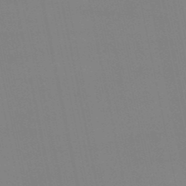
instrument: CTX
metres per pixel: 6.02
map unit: eHb
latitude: -50.2928
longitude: 68.3306
